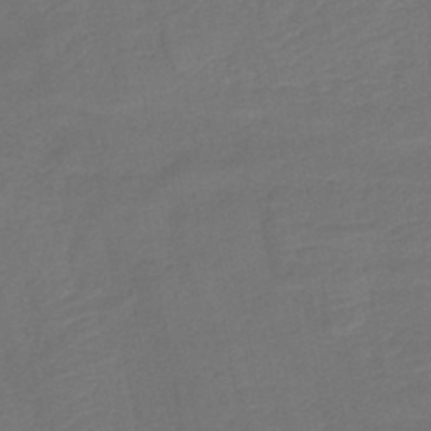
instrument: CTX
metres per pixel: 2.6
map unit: lHb
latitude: -42.7652
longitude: 76.4629
